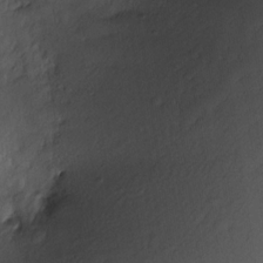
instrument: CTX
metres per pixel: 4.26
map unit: Nhe
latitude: -29.0298
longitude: -110.3845
